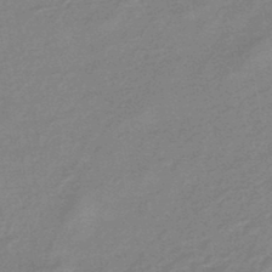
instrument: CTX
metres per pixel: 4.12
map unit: eHb
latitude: -45.4454
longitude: 82.1606
